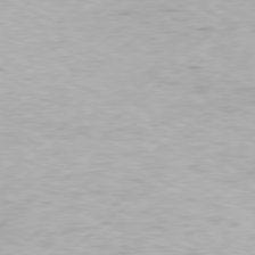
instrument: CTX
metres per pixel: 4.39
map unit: Hpe
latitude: 77.5560
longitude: -130.8947
